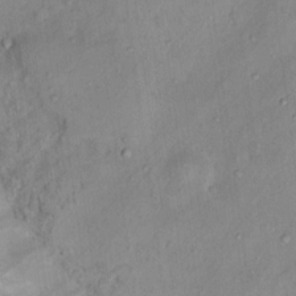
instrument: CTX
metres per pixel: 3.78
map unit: Nhu
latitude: 11.9906
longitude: -27.2726
